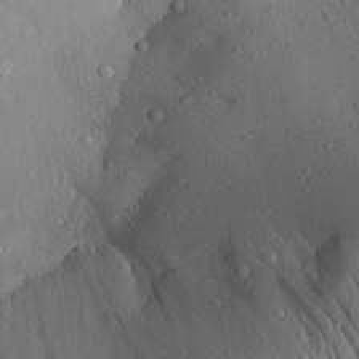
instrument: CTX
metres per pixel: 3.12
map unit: Aa
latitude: 28.3845
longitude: -135.4615
